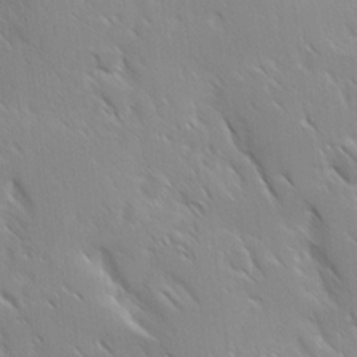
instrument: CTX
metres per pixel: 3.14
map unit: Ave
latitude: 9.3482
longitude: -103.9528
